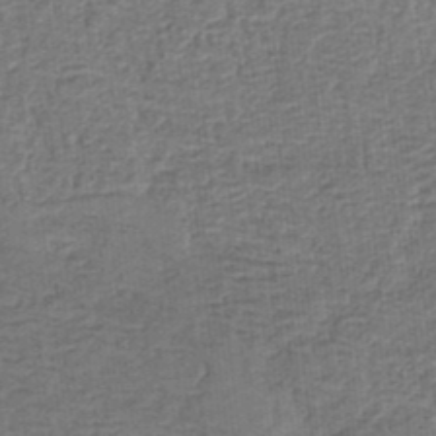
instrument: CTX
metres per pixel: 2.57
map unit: eHb
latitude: -35.4265
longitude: 79.4832
